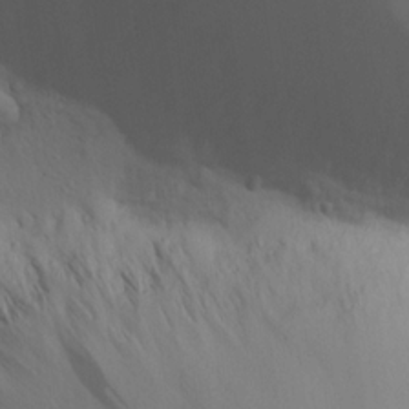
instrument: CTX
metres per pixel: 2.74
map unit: Aa
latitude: 18.5734
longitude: -142.1200
